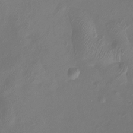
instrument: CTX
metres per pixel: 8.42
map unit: Htu
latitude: -13.9178
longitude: -47.2348
